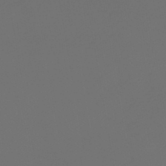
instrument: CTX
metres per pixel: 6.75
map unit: lHb
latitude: -47.3887
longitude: 71.1998
